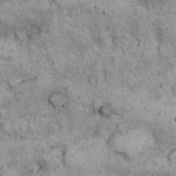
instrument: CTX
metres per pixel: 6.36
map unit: Nhu
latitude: 22.4034
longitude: -68.1578
